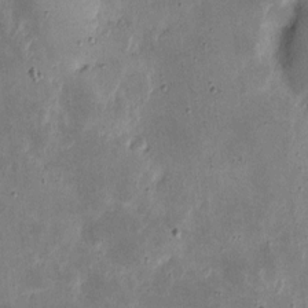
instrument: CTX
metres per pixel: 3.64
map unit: eHh
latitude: 4.3845
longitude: -71.3104
